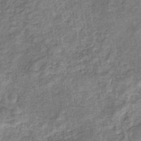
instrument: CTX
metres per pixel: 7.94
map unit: eHb
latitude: -34.7841
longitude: 76.1039
